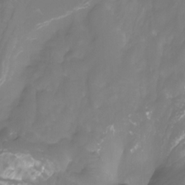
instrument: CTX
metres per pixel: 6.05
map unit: Nhu
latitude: -13.2565
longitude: -63.0837
